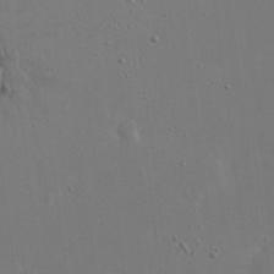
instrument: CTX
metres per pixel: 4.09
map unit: eHh
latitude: 20.0444
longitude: -71.2159
